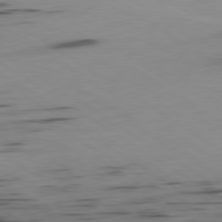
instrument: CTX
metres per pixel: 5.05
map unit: Ap
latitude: -80.1417
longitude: -62.3279
